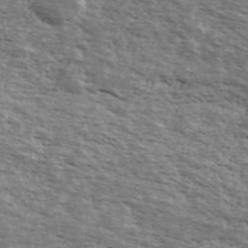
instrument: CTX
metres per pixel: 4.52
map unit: Ave
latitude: 40.0255
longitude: -109.7071
